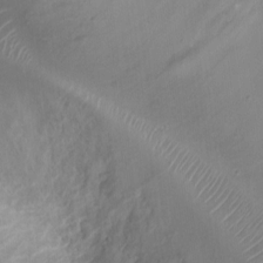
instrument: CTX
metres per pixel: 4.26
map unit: Ht
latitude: -3.2942
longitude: -20.4223
